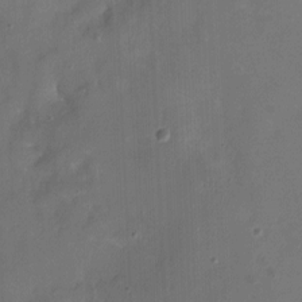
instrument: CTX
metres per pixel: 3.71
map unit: Nhu
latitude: -16.4629
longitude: -57.9717
